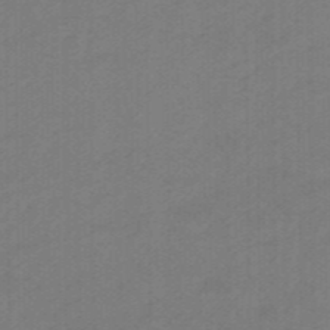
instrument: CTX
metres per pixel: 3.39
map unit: eHb
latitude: -47.2187
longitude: 89.2187
